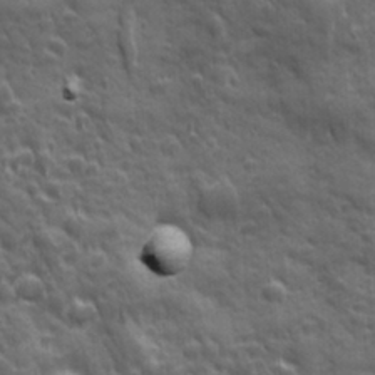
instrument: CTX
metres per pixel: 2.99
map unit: Ave
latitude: 19.3292
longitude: -133.4238
